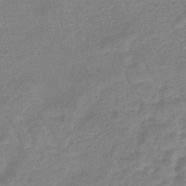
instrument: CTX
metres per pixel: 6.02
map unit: eHb
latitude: -45.8611
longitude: 81.8800
